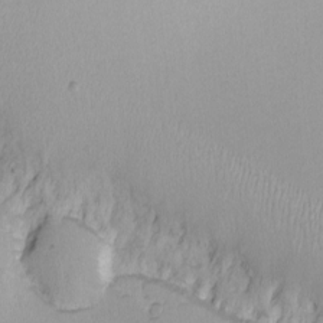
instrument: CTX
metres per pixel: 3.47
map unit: eHh
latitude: -8.9164
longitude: -69.1403
